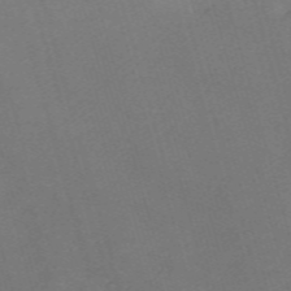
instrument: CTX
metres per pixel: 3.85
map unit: Nve
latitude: -59.4076
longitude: 57.4265
